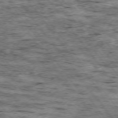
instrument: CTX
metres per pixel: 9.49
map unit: Ap
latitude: -75.1054
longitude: -87.5560
